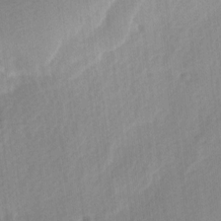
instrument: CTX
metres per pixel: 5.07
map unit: Ave
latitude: 10.5546
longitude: -106.9136
